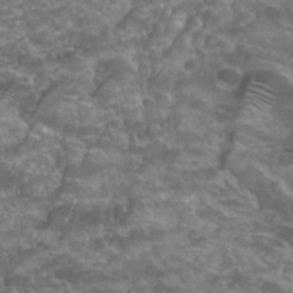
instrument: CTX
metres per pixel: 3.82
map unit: Hto
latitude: 34.1011
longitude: -42.8947
